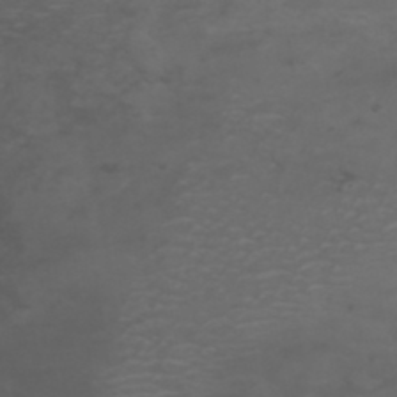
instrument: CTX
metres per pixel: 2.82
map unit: ANa
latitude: 35.7260
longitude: 14.2929
